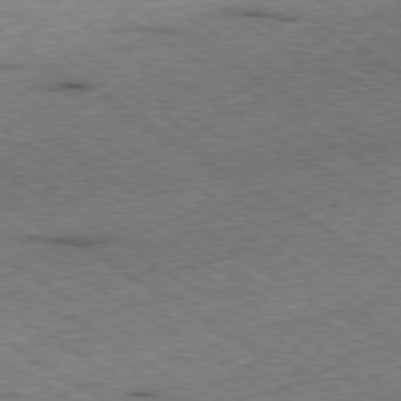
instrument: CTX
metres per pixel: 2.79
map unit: Ap
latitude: -79.9367
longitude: -51.2914
